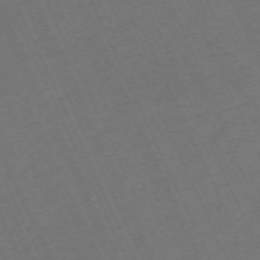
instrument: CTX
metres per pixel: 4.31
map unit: Nhu
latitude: -68.2172
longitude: 39.6533
